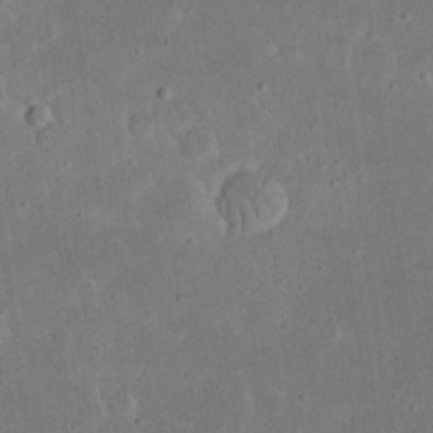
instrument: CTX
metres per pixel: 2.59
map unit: eHh
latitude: 23.6127
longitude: -67.7071
